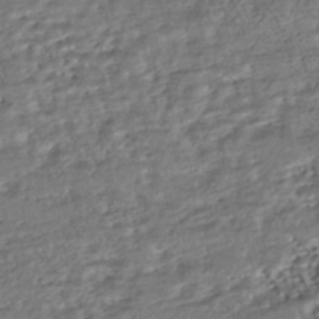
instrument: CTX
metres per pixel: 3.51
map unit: HNhu
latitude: -43.5021
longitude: 107.8801
